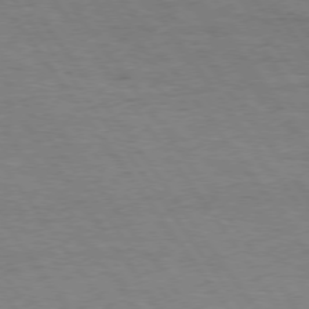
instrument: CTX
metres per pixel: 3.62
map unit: Hpe
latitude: 74.4790
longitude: -152.1011
